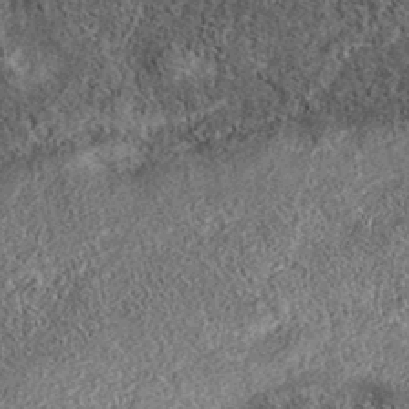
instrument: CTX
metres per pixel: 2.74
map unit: eAb
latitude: 37.2159
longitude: 107.0297
